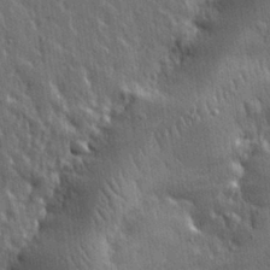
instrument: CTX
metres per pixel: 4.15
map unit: eHh
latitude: 31.1970
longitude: -79.4238
